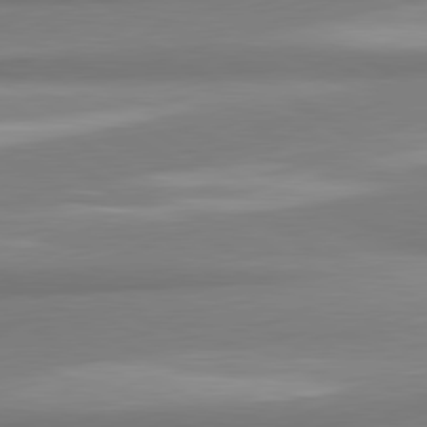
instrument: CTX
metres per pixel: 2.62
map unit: lApd
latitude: 80.6113
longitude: -175.4804
